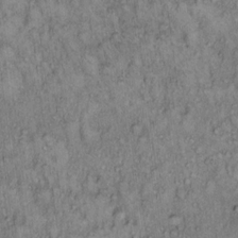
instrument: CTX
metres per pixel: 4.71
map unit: Hto
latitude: 13.4616
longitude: -57.4237
